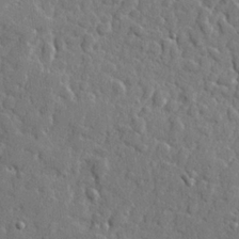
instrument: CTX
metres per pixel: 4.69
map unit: lHvf
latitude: 23.3293
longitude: 142.9730
